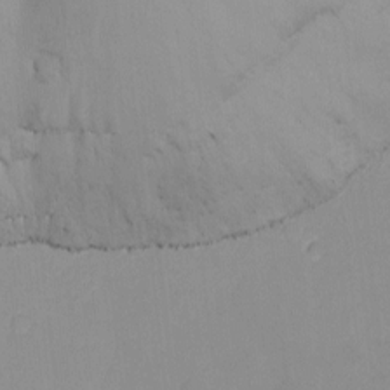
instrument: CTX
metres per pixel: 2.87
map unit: Nhu
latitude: -8.5763
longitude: -50.6868
